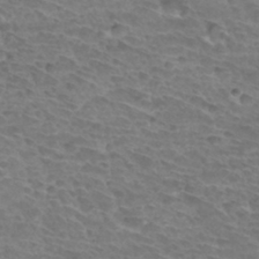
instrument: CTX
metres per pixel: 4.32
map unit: Hto
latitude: 34.2522
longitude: -44.5357
